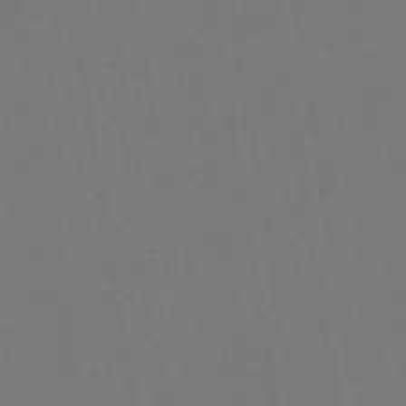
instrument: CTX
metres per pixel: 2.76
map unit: eHb
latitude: -49.1809
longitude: 84.1416
